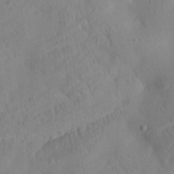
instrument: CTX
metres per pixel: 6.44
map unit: Aa
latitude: 25.0647
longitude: -143.1970
